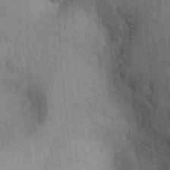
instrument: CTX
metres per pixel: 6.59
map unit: Ht
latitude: -2.8597
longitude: -15.4049
